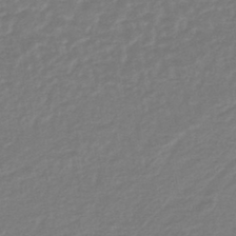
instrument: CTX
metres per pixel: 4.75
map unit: lHb
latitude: -44.5196
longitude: 68.4629
